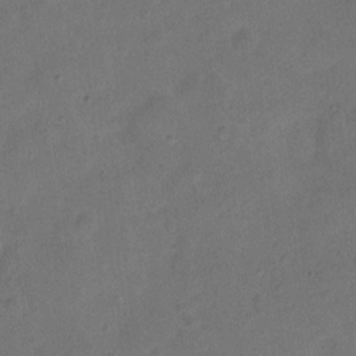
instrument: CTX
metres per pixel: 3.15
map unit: Hto
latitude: 4.8758
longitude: -61.4993
